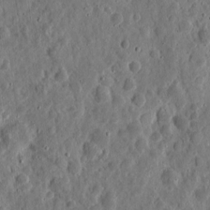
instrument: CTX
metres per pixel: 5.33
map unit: eHh
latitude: 10.7435
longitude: -73.8017
